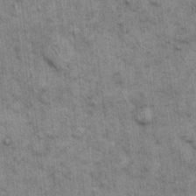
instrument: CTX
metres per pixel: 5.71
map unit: eHh
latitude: 15.0270
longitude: -65.7261
